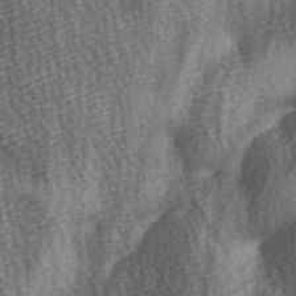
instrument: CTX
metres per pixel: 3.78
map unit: Ave
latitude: -5.8044
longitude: -120.7436
